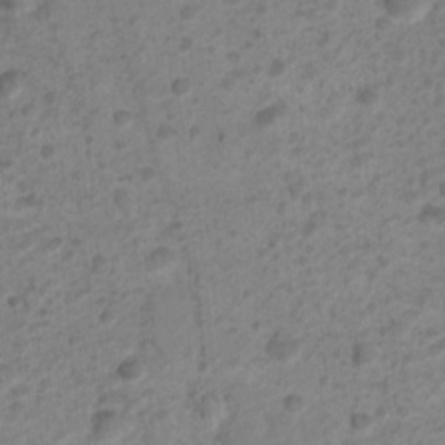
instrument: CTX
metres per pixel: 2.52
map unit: Nhu
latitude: 4.6868
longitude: -17.9339
